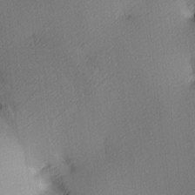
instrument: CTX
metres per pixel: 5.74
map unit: lAa
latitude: 3.8394
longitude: -115.6882
